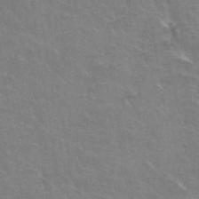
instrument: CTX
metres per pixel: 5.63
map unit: Hto
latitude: 37.6694
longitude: -43.5749
